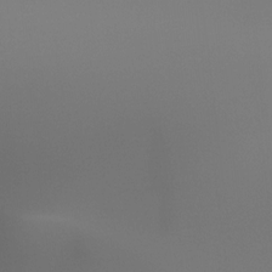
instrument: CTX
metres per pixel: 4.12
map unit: Htu
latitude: -14.1795
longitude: -44.8758
